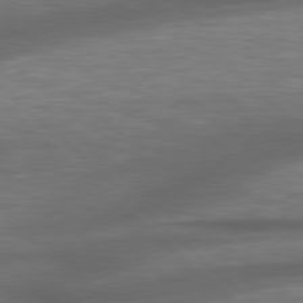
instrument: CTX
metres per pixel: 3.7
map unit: lApd
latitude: 79.0837
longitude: -116.8002
